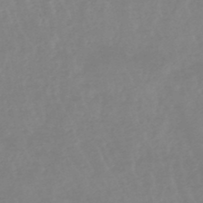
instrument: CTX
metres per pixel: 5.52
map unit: lHb
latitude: -48.7463
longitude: 77.6533
